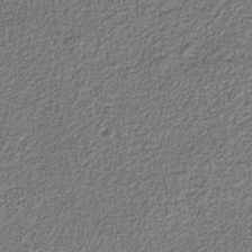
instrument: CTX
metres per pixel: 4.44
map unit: eAb
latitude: -39.2754
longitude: 51.8422
